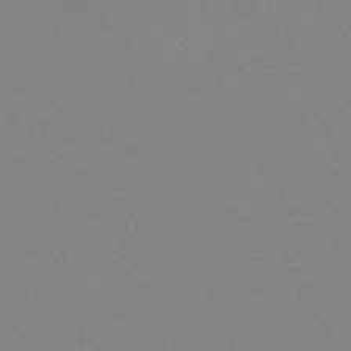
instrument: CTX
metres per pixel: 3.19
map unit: eHb
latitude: -49.1809
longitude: 86.9164
